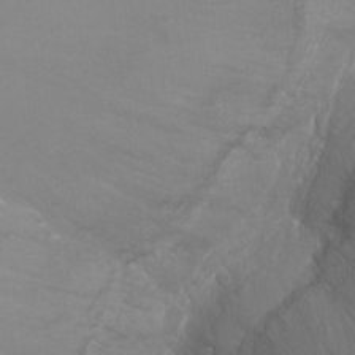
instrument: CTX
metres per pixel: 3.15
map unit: Ht
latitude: -9.5966
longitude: -38.0633
